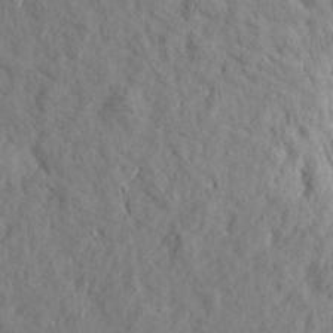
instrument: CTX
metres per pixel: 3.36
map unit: Htu
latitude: 0.9702
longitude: -178.9892
